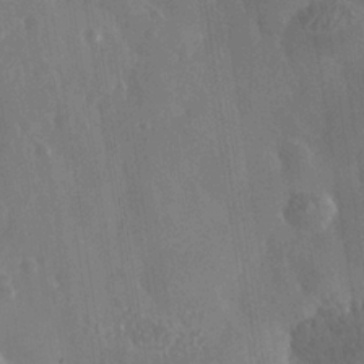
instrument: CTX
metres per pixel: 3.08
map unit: Nhe
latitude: -36.5573
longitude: -130.3846
